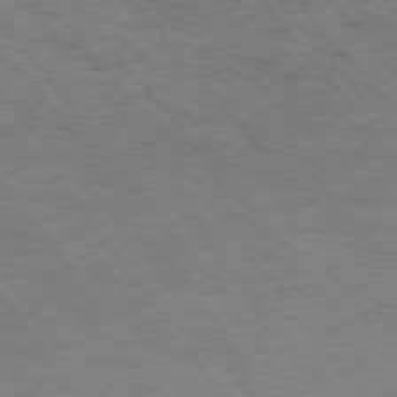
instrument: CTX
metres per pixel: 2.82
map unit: Hpe
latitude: 75.3671
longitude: -140.5734
